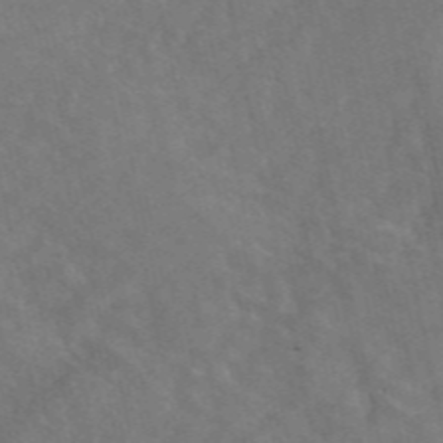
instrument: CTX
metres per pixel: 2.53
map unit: eAb
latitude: 48.3278
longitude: 118.3495
